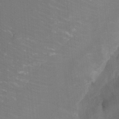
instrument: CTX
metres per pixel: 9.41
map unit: Ht
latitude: -3.8044
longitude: -27.3104
